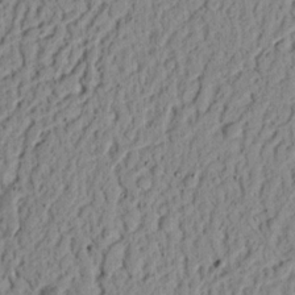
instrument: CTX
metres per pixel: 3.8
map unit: Ht
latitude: 13.0837
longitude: -74.4223
